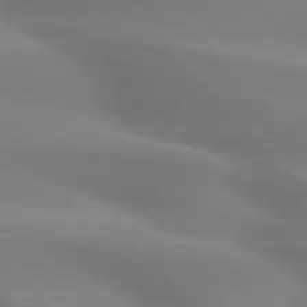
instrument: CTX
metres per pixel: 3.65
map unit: lApd
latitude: 75.6505
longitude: -61.2915
